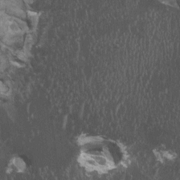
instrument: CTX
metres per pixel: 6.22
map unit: HNhu
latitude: 2.4223
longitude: 3.7099
